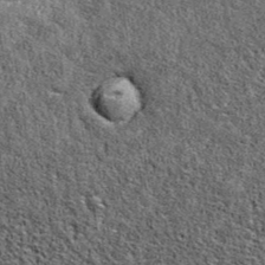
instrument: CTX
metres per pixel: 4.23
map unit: eAb
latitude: 39.3104
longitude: 106.2739
